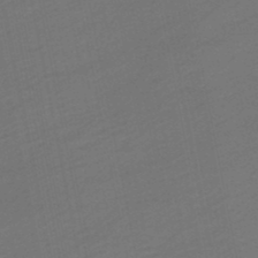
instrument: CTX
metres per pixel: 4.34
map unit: HNhu
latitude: -48.4062
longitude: 100.7085
